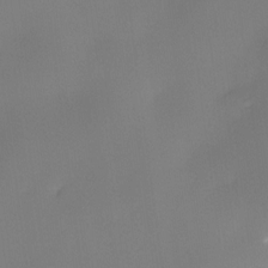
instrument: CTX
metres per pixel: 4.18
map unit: eHh
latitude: -22.9731
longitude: 14.8219
